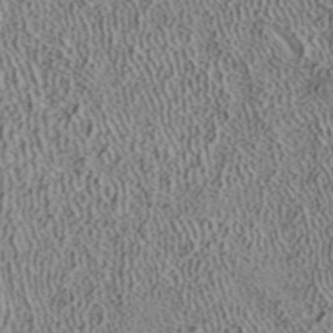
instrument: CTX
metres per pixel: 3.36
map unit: ANa
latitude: 40.1766
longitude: 17.5588
